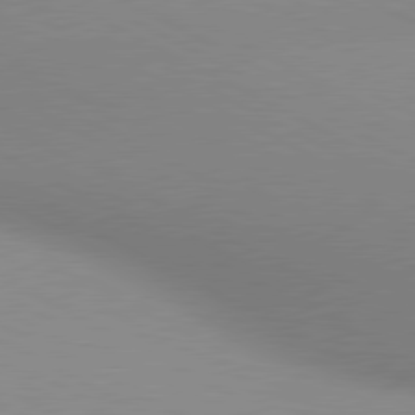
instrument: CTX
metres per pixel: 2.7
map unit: lApd
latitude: 80.6868
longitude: 134.6896
